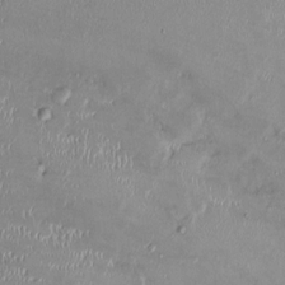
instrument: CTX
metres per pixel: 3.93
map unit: Ht
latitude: -1.5022
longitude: -13.6127
